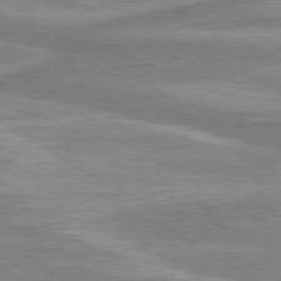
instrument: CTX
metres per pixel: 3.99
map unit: lApd
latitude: 80.1578
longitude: -178.0444
